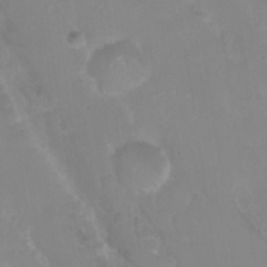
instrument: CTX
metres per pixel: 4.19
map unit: Nhu
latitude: 28.7435
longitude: -55.8772
